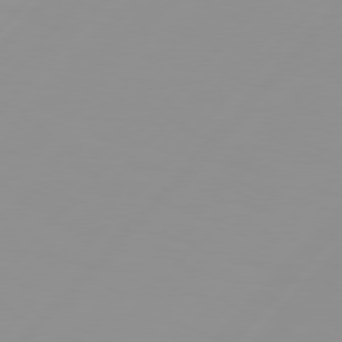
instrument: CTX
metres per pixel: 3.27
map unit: Hpe
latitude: 77.4048
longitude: -139.9150
